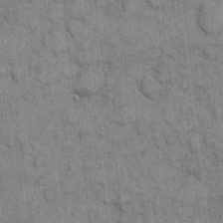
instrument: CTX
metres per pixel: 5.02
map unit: eHh
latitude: 6.7246
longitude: -64.4790
